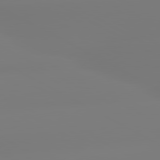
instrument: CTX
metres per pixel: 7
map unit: lApd
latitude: 80.4412
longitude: -156.2333
